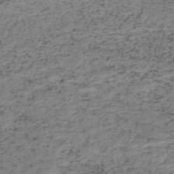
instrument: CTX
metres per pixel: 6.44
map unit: HNb
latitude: -51.9367
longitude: -53.0081
